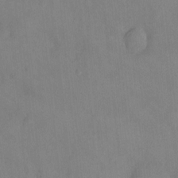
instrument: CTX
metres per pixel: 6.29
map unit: HNhu
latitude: 6.1767
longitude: 0.1606
